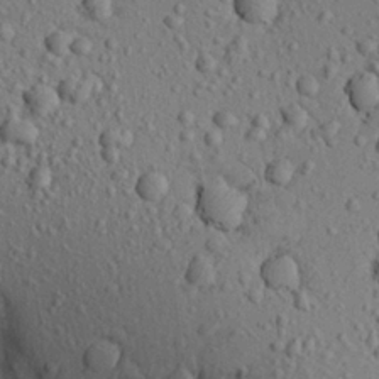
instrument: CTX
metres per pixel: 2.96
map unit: Aa
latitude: 22.5735
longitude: -139.8961
